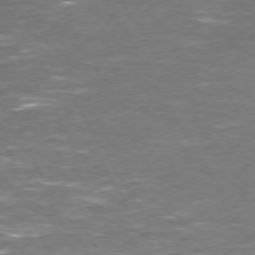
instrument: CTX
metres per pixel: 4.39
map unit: Hpe
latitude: 72.2334
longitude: -124.2711
